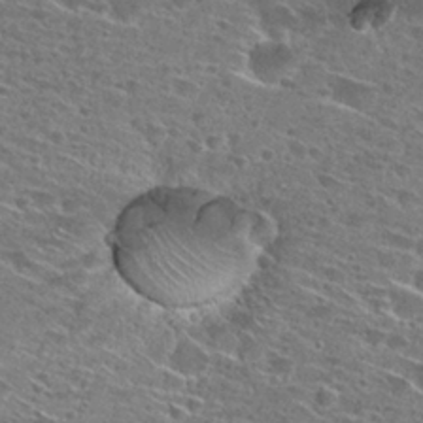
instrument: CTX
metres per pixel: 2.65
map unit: Hto
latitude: 27.6127
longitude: -46.2334
